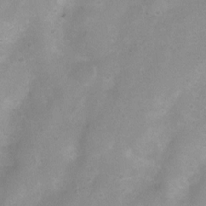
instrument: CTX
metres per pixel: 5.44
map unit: Nhu
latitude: 3.9717
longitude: -25.1592
